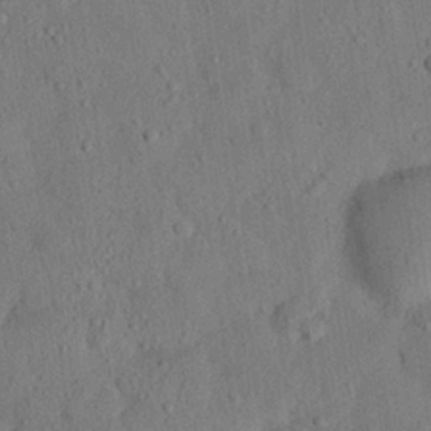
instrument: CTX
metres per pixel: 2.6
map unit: eHh
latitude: 25.0080
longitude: -80.1200
